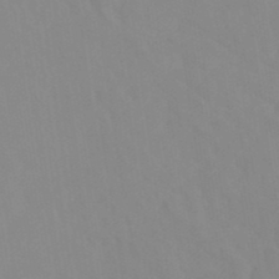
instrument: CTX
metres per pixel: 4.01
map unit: Ht
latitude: -15.0298
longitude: -55.9906
